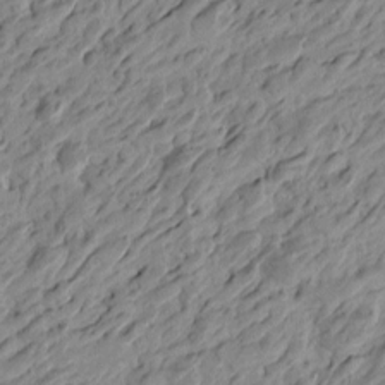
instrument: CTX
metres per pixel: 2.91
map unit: Htu
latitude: -4.1039
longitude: -179.7639
